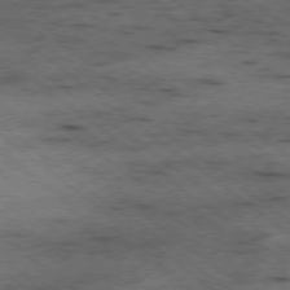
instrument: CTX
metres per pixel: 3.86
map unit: Hpe
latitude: -78.5195
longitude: -22.9703
